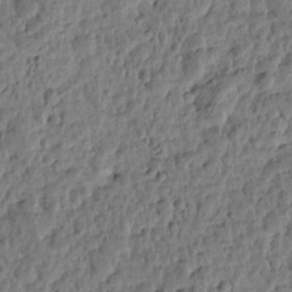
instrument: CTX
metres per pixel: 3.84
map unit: Htu
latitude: 2.1766
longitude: -178.6113
